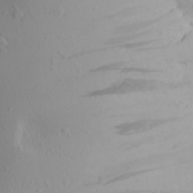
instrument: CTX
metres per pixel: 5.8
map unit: Aa
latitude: 23.1781
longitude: -146.2901
